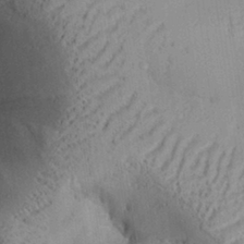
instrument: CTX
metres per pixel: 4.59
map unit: Aa
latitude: 28.8191
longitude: -131.3860
